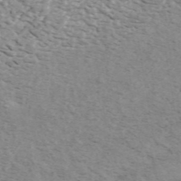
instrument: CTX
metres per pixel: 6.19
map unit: ANa
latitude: 45.5560
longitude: 28.6141
